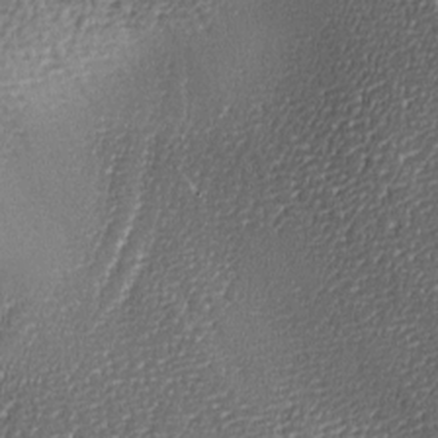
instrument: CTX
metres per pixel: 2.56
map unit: lAa
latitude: -8.0472
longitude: -125.5749
